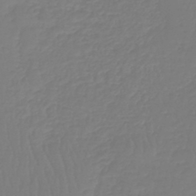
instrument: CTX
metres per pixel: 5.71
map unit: lHb
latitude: -42.1794
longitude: 67.6911
